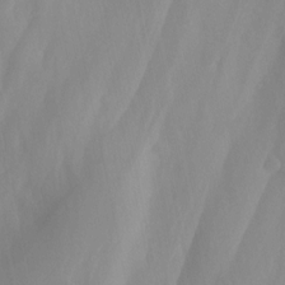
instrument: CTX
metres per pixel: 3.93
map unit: Nhu
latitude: -13.4266
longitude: -65.4616
